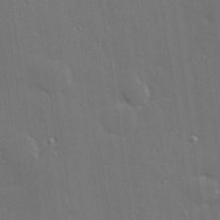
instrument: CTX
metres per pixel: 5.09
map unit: Hve
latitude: 27.7639
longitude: -90.8947
